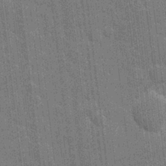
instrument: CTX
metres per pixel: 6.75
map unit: eHh
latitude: 6.8758
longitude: -74.3278
